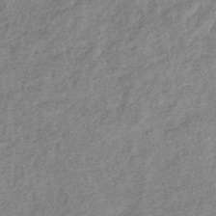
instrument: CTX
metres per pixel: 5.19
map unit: eHb
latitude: -37.1053
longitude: 79.0864
